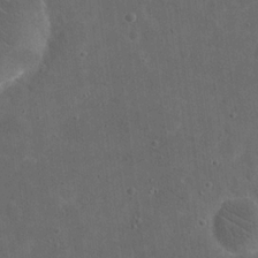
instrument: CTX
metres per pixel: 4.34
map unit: eHh
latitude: 19.6694
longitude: -65.5749
